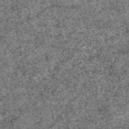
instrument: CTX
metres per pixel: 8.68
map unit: eAb
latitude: 49.4426
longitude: 107.9367
